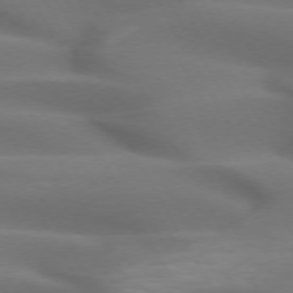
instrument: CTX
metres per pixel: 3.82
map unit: lApd
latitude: 72.5735
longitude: -52.0633
